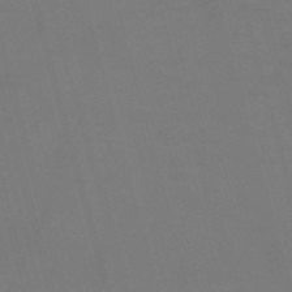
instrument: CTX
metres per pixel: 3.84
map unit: Nve
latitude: -58.8407
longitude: 62.2172
